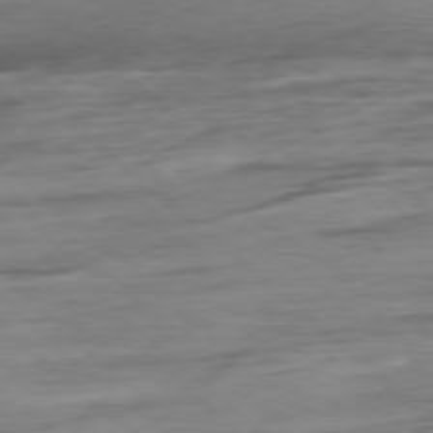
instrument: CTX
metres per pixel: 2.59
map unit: Hpe
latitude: -78.4818
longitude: -19.0647
